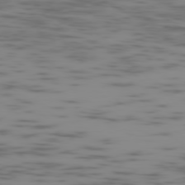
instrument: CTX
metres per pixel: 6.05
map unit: Ap
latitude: -77.6344
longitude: -63.4805
